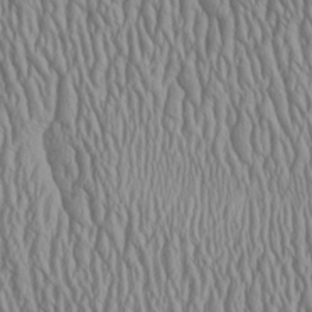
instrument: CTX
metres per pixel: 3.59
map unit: Aa
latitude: 25.2348
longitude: -135.8394
